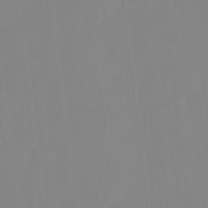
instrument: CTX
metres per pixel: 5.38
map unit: Ht
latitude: -14.5007
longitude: -51.7071
